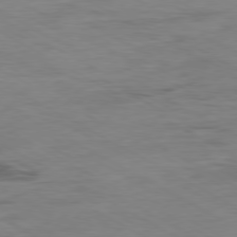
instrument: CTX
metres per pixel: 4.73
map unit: Ap
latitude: -80.2362
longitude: -77.1403
